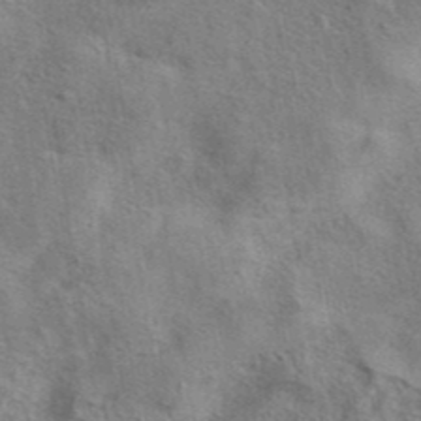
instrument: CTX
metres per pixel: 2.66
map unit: eAb
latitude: 41.4615
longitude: 103.9367
